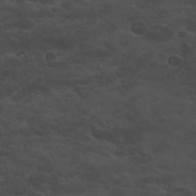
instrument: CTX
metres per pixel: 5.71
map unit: Nhu
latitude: 29.8583
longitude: -51.4804
